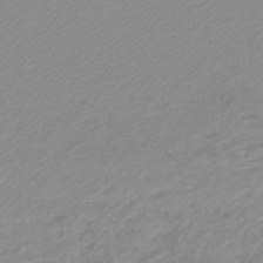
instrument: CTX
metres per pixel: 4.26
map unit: lHb
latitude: -45.5777
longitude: 65.6155
